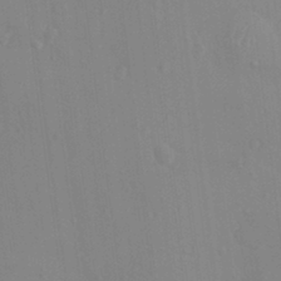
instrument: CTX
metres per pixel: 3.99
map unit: HNhu
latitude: 5.8394
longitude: 1.9179
